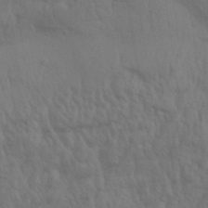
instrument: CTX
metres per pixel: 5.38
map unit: Aa
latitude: 31.8962
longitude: -135.8772
